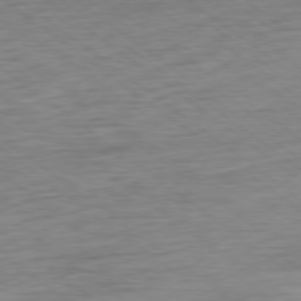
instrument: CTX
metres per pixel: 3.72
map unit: Ap
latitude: -78.7085
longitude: -92.1577
